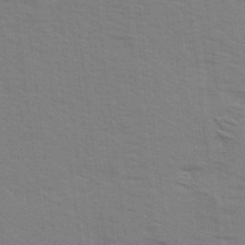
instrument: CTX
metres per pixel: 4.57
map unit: Ave
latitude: 14.7058
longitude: -102.8002
